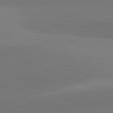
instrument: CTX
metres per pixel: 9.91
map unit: lApd
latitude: 82.1766
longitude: 149.8990
